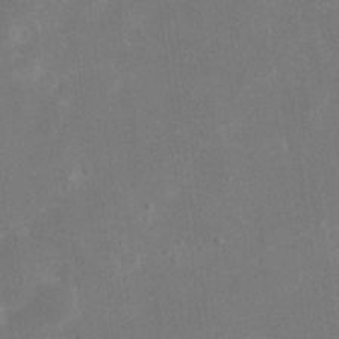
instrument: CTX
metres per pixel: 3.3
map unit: eHh
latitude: 18.6679
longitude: -70.8002
